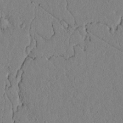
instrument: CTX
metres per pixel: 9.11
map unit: lAvf
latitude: 5.3104
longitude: 166.8030
